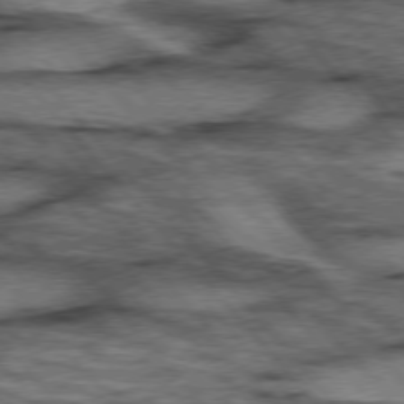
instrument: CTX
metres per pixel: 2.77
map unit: lApd
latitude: 75.8394
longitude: -49.6505
